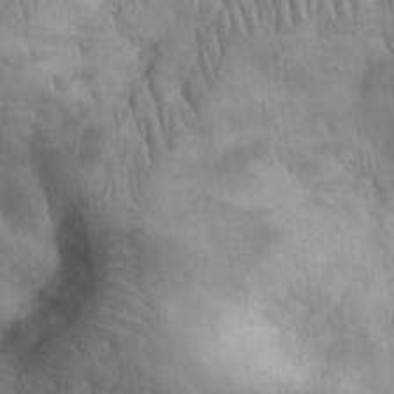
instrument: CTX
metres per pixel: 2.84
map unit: eHh
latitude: 30.6491
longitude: -70.5546
